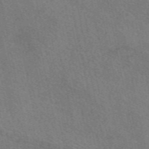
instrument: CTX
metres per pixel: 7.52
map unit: eAb
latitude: 51.2537
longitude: 114.9542
